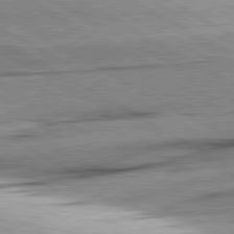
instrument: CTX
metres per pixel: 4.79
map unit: lApd
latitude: 80.5168
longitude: -157.0836
